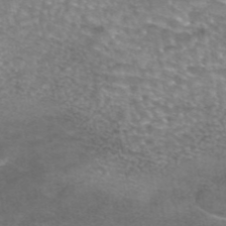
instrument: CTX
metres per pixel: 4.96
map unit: eAb
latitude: 45.1970
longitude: 103.2565
